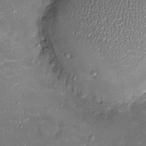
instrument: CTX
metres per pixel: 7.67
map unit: Ht
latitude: -4.6329
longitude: -14.0822
